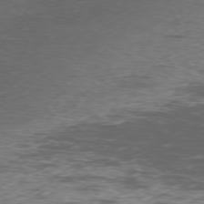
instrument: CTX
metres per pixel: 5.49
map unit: Ap
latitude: -76.9542
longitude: -68.8380
